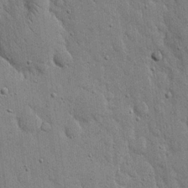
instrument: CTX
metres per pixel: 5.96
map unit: eHh
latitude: 19.6505
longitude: -61.3292
